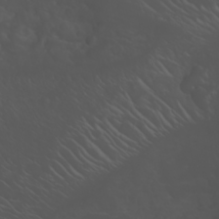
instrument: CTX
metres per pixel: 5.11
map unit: Nhu
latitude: -7.9178
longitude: -84.7813
